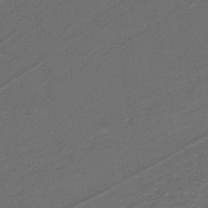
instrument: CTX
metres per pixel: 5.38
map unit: lHb
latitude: -39.8234
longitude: 53.5210
